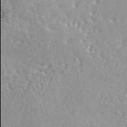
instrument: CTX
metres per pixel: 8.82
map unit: eAb
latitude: 44.6112
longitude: 114.0094
